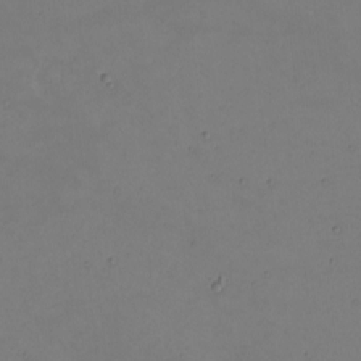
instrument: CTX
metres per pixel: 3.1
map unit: eHh
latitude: -2.2172
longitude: -74.6679
